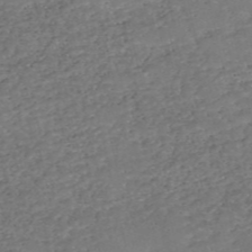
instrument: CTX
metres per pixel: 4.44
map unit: eHh
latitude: -54.5196
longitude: -90.5546
